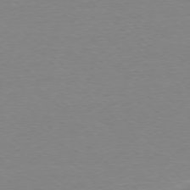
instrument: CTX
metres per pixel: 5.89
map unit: Ap
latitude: -78.0850
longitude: -62.1956
